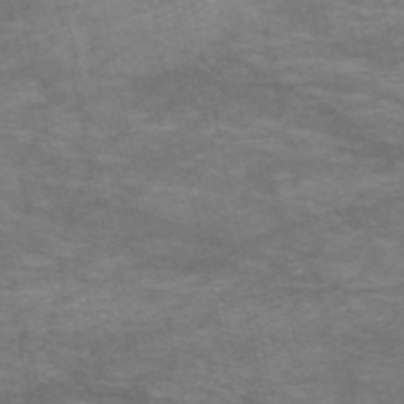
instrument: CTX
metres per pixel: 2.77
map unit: HNb
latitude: -53.3509
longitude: -43.8017
